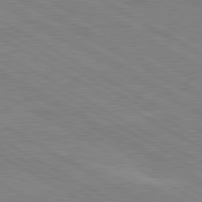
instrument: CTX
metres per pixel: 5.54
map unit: lApd
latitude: 80.3656
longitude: 122.0661
